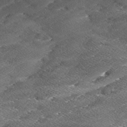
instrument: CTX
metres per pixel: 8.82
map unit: Ave
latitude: 17.0836
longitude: -136.8191
